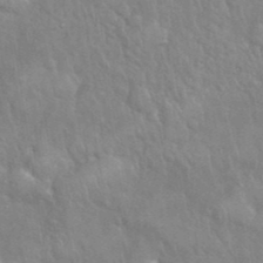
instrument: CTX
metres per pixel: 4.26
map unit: eHh
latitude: 39.1781
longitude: -57.7449
